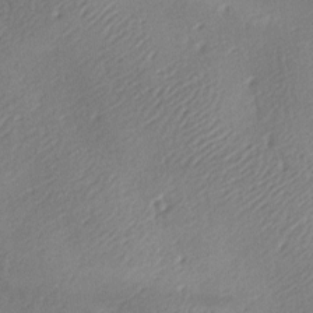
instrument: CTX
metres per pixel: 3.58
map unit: lAa
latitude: -8.9919
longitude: -127.8583
